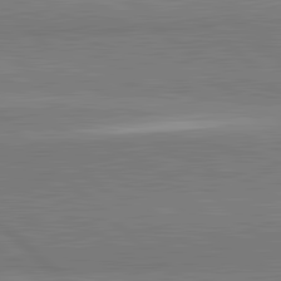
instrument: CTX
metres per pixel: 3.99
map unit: lApd
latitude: 81.9528
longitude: 162.5762
